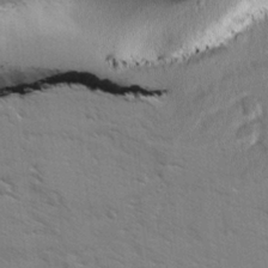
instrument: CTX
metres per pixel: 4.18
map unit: Ave
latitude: 1.7827
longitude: -110.1389
